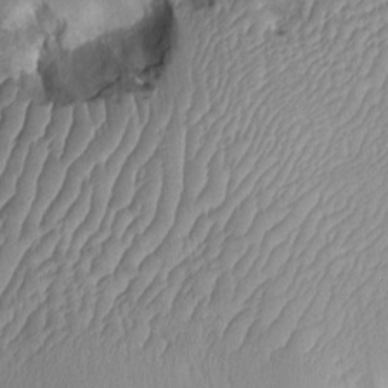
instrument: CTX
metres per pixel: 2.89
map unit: Htu
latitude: 1.1970
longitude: 144.7463
